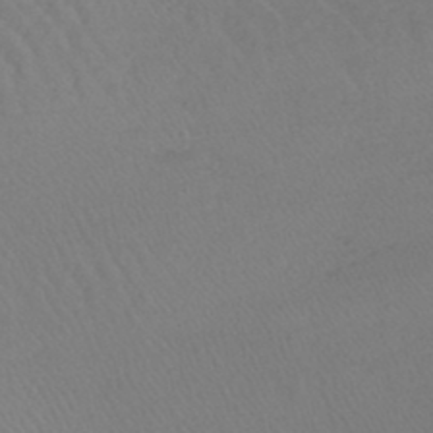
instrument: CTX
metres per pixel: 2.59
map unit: lHb
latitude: -45.1242
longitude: 68.0661
